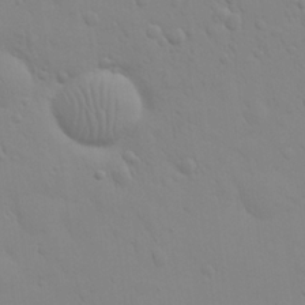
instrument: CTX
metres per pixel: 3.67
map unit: eHh
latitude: 24.9702
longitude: -65.8016
